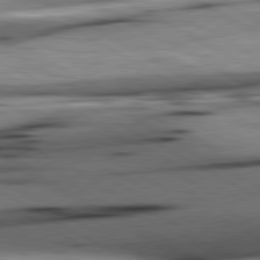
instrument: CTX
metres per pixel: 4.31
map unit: lApd
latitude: 80.4790
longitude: 162.3306
